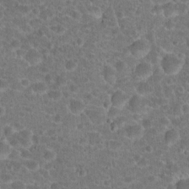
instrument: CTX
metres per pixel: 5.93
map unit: Hto
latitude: 18.6679
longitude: -40.7057
